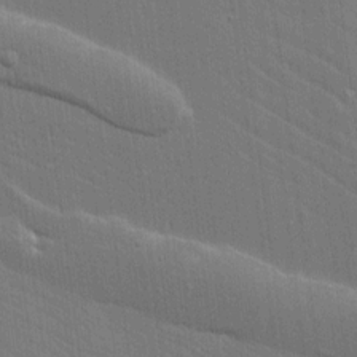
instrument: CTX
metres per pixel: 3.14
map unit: lAvf
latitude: 15.4805
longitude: -128.1578
